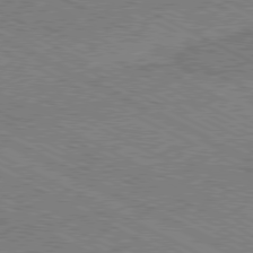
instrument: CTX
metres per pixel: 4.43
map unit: Hpe
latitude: -81.0676
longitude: 21.1998
